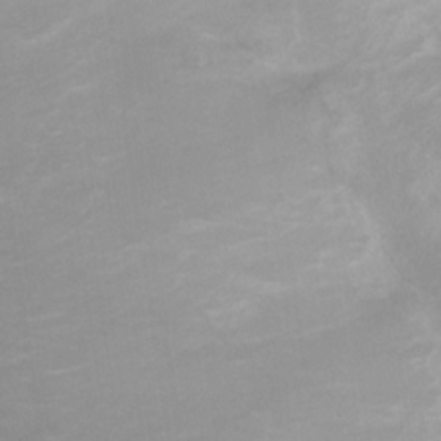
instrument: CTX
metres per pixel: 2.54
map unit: Nhu
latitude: 7.5182
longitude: -22.4034
